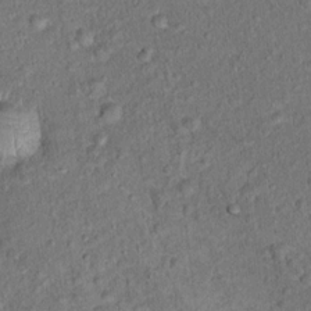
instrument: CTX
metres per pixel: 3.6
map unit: Hto
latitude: 15.3104
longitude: -40.7057
